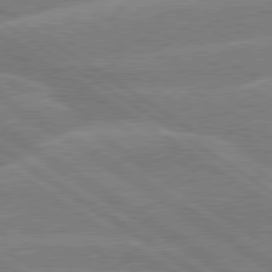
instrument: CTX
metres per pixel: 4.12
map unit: lApd
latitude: 79.8017
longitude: -132.3845
